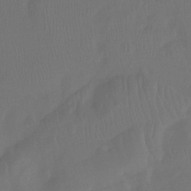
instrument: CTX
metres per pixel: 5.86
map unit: Ht
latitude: -15.6722
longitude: -49.4237
